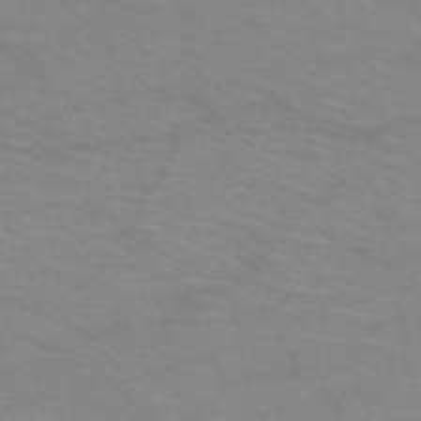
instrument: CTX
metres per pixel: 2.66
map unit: HNb
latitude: -53.1431
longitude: -45.4804
